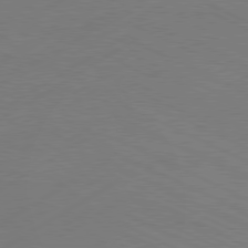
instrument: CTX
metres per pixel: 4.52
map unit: Hpe
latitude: -81.1431
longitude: 15.2943
